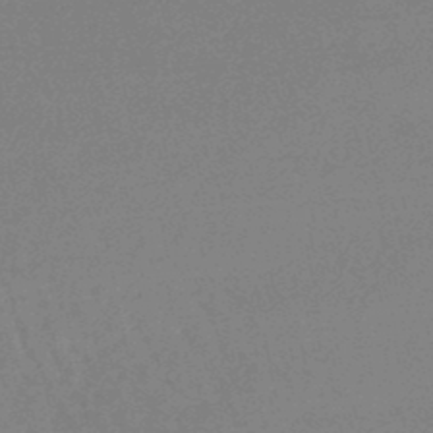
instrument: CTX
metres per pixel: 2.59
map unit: lHb
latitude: -46.4818
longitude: 76.1606
